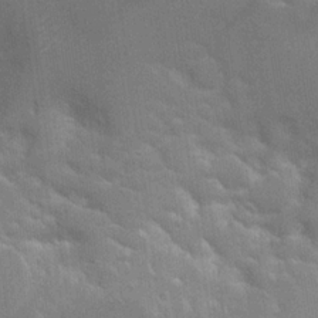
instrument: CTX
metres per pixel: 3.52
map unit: Hto
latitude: 20.5168
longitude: -40.1955
